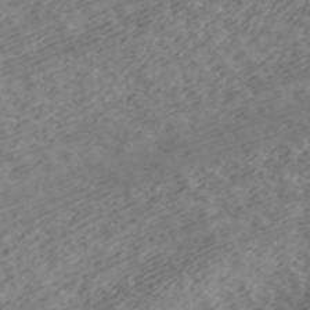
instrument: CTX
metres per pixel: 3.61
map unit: ANa
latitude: 43.4238
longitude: 28.9920
